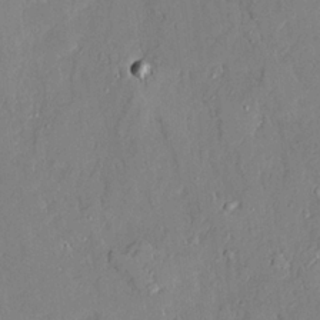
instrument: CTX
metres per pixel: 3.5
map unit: Ave
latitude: 22.4790
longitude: -128.6490
